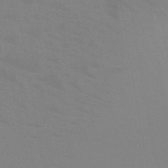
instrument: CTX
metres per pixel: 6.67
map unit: HNb
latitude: -46.2361
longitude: -43.8394
